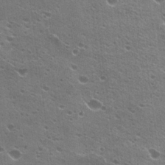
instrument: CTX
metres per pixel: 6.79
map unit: Hto
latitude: 23.3293
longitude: -42.1956
